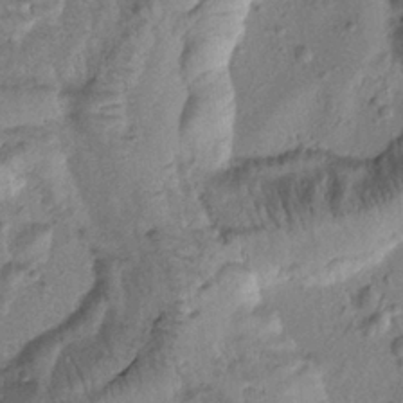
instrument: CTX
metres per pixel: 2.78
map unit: Htu
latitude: -1.2565
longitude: 173.3509
